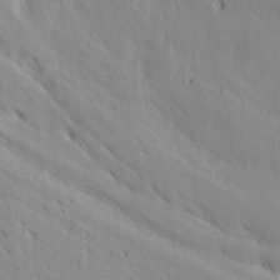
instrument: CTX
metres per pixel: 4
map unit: Hve
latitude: 32.4790
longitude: 148.9731
